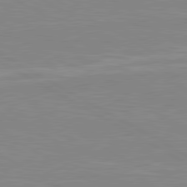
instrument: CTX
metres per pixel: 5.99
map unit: lApd
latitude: 80.5735
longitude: 171.8234
